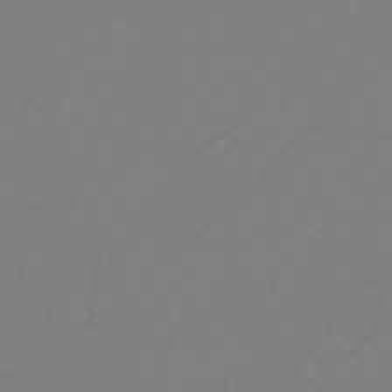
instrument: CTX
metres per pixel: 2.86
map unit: eHh
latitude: -42.8408
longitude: -33.1592
